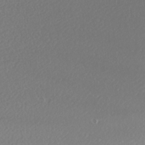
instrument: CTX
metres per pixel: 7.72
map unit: Nhu
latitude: -8.1417
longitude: -94.7247
